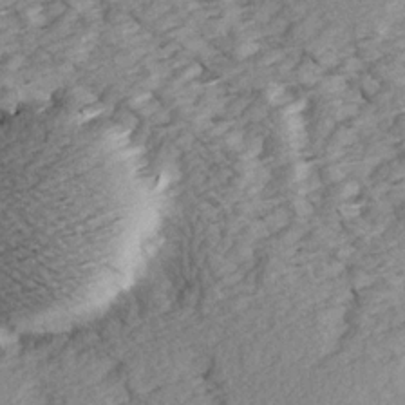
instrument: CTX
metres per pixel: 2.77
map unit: Ave
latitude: 14.9892
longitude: -104.0633
